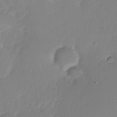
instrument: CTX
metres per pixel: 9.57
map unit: Nhu
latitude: -28.5196
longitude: -79.9339
